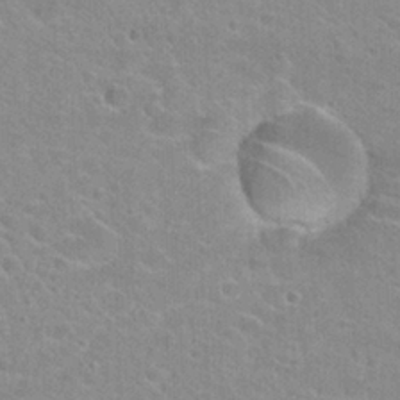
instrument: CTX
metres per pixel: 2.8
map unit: Hto
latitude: 23.2726
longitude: -43.9339
